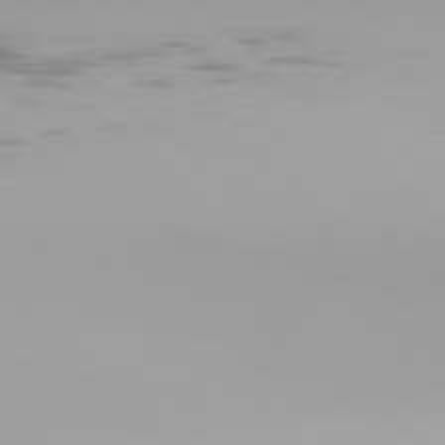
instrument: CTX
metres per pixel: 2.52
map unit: Hpe
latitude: 77.4237
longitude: -136.7813
